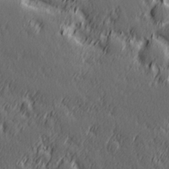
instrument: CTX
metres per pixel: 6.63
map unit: Hve
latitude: 26.2712
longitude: 145.6911
